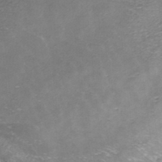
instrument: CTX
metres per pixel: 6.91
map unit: HNhu
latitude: -40.4251
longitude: 104.3873
